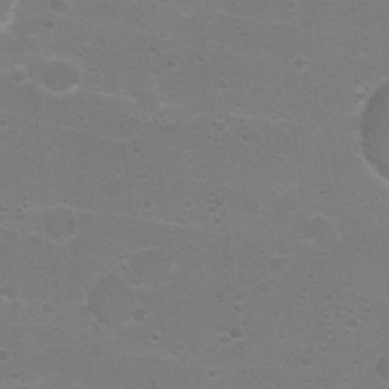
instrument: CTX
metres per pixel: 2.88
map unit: Nhu
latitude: 4.1578
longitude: -27.0459
